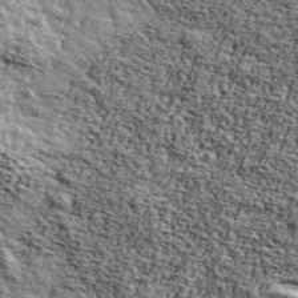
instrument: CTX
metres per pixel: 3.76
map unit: Ave
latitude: 42.1389
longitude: -110.1011
